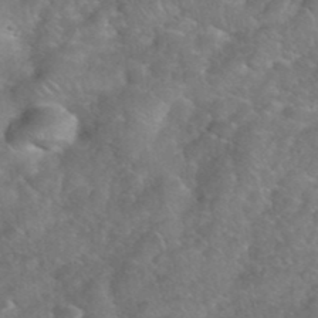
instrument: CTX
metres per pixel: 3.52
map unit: eHh
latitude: 39.6127
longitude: -58.7813
